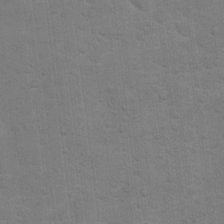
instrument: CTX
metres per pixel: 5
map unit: Hto
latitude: 17.4049
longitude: -38.2522
